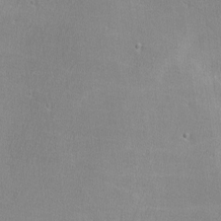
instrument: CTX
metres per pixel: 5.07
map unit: lHvf
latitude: -12.3306
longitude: -101.5749
